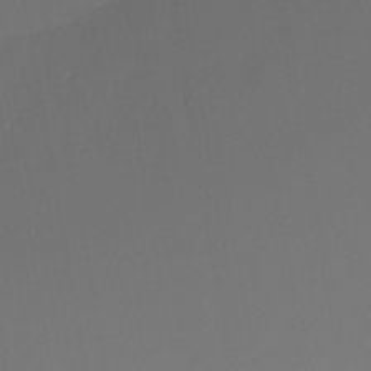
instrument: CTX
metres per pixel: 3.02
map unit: Ht
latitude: -12.3873
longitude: -48.6679
